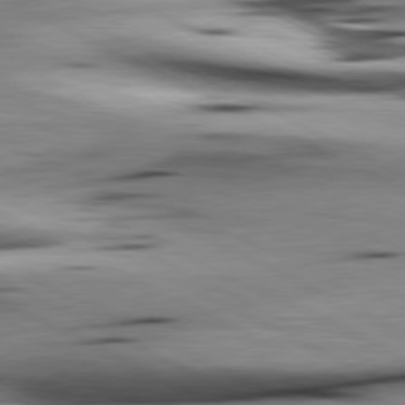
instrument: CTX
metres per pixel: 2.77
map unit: lApd
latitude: 80.9136
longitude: 156.4062
